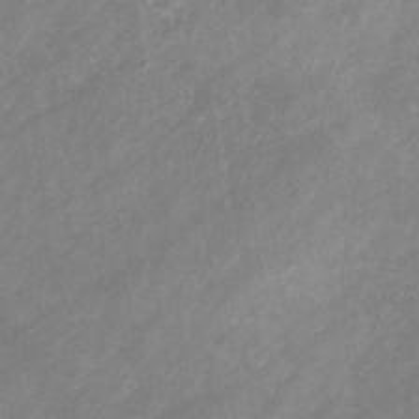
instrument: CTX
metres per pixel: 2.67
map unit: eHb
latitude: -31.8233
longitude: 70.8030
